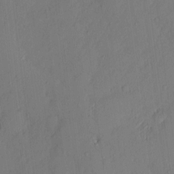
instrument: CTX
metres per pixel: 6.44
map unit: eHh
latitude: 3.6694
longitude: -75.9528
